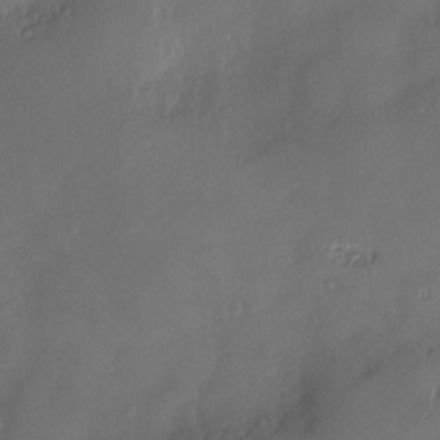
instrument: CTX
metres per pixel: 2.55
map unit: Nve
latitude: -9.5210
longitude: 173.2565
